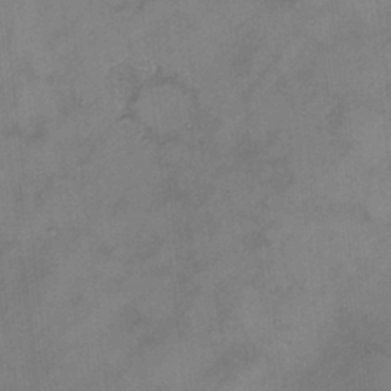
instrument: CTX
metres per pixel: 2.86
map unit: HNhu
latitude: 2.6112
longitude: 8.9353
